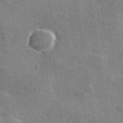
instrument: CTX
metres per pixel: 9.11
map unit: lHvf
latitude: 35.1970
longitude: -92.1200
